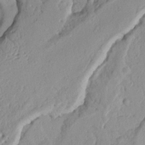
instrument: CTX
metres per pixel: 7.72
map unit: Nhu
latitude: 19.7827
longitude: -77.1781
